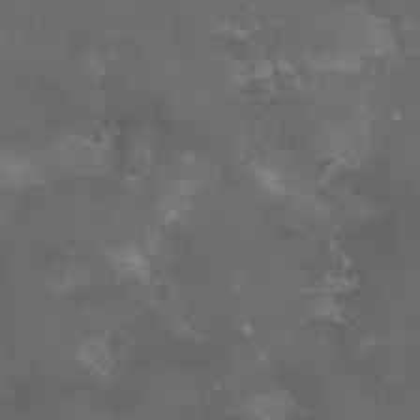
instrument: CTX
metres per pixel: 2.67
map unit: Nhu
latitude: 3.7449
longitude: -15.0081
